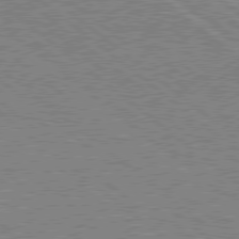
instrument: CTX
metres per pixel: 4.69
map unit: Hpe
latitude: 78.8191
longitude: -168.2145
